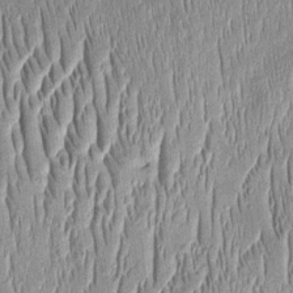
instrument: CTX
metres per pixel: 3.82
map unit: Htu
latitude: -1.2943
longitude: 149.9745
